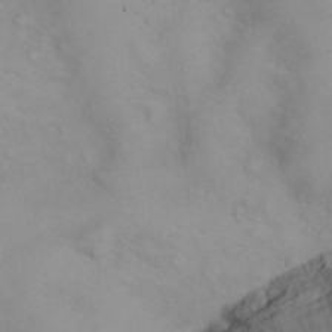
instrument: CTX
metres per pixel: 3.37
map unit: eHh
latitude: 25.3481
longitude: -65.0080
